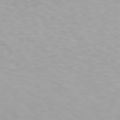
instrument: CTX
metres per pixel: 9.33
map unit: Hpe
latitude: 78.2901
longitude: -136.6680
